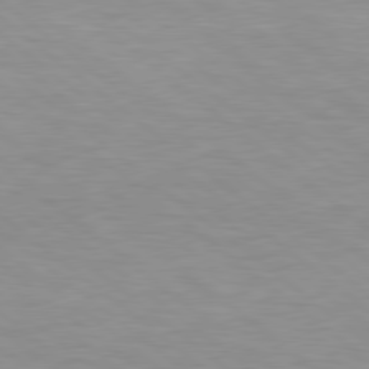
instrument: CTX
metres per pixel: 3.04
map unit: Hpe
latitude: 78.6302
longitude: -151.3859
